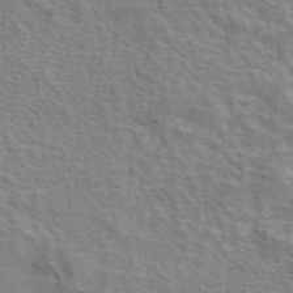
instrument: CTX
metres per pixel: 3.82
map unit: eAb
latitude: 42.8569
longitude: 107.8801
